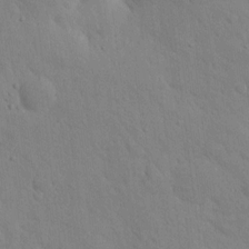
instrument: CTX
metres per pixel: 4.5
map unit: lAvf
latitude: 9.7450
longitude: 168.1983
